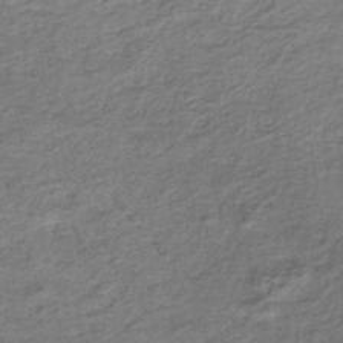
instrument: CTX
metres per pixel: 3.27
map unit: lHb
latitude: -35.4832
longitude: 69.9745
